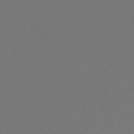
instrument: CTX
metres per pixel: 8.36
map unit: HNb
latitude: -47.7288
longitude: -43.0459
